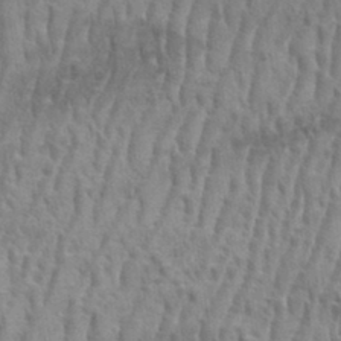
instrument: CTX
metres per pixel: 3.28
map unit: eHh
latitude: 33.4237
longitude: -141.0836
